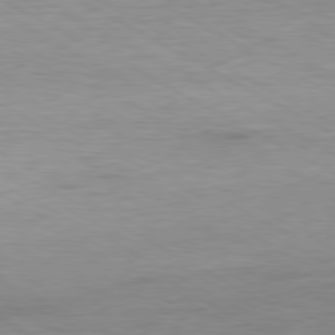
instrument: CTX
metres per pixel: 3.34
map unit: Ap
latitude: -80.8408
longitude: -78.2523
